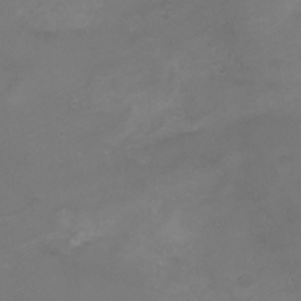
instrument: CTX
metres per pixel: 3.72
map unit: Nhe
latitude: -19.4832
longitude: 143.5210
